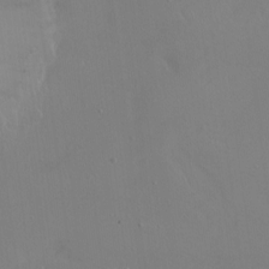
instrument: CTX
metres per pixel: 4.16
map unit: Ht
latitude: -13.1431
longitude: -43.4993
